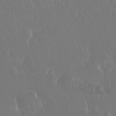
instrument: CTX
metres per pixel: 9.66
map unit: Nhu
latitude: 29.6883
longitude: -57.1403
